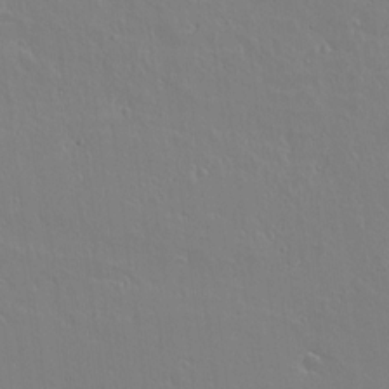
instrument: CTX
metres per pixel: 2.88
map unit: lAvf
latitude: 14.7813
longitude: -126.2523
